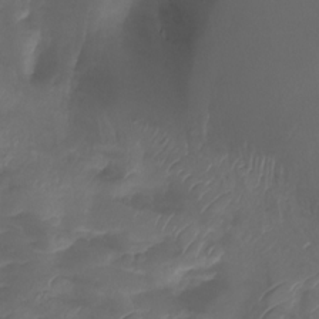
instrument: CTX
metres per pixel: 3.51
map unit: Aa
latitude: -13.3888
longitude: -66.9135
